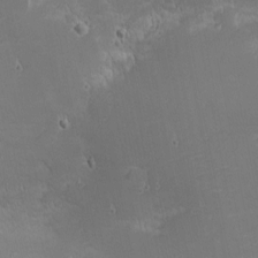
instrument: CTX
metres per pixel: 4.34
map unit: eHh
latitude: -2.1794
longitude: -81.2537
